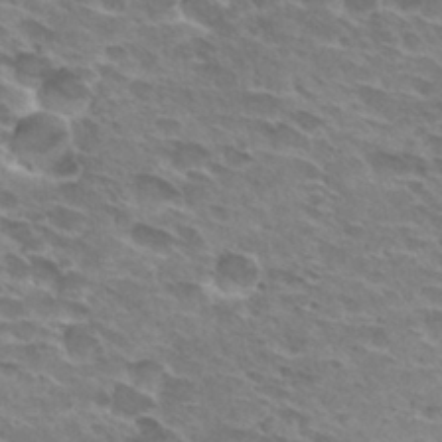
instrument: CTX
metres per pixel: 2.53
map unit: Hto
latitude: 29.7072
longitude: -42.3467
